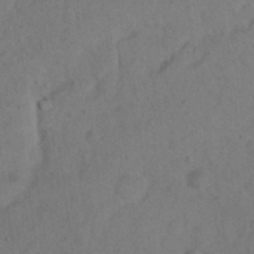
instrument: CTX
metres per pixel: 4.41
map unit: Nhu
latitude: 10.4223
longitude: -25.8583
